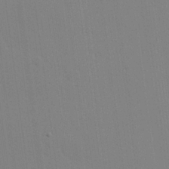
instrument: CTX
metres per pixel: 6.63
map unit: Hve
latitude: 25.6127
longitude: -91.1970
